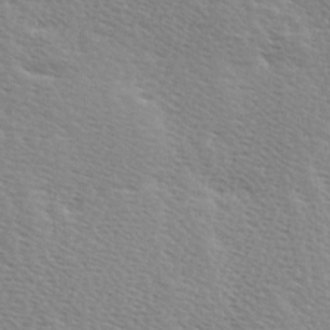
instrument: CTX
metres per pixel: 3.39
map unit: Ave
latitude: 0.3089
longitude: -115.0647
